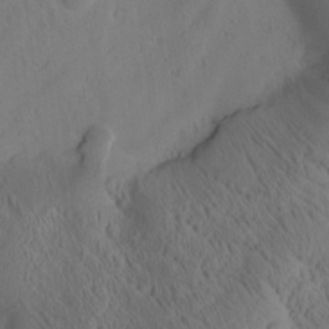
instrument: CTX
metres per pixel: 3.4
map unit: Htu
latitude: 1.6694
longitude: 175.8800
